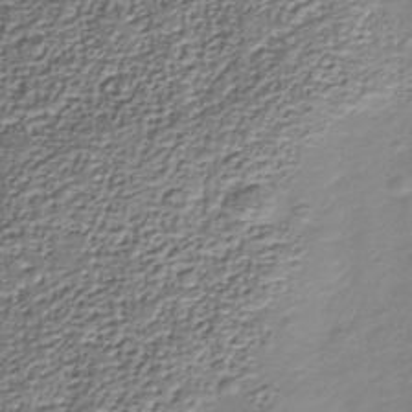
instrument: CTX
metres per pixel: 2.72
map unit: Nhu
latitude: -38.8786
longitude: -85.9717
